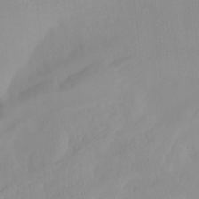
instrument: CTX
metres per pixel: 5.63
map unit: Nhu
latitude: -13.5777
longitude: -57.4426
